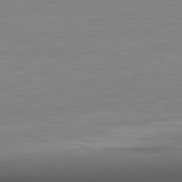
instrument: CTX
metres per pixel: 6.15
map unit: Ap
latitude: -81.2943
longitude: -77.0836
